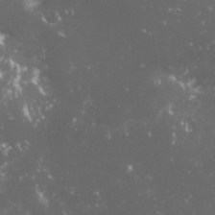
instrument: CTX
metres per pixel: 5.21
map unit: Nhu
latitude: 27.0270
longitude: -60.5168
